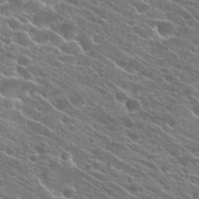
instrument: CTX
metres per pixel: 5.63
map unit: Hto
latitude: 23.6883
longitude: -41.1592
